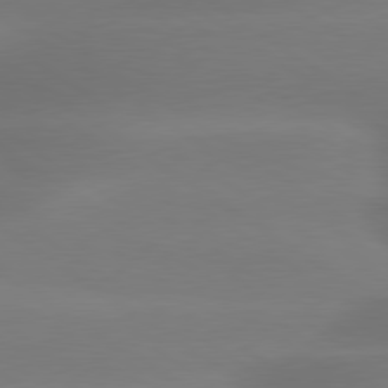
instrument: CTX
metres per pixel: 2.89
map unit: lApd
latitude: 79.6883
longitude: -134.5545
